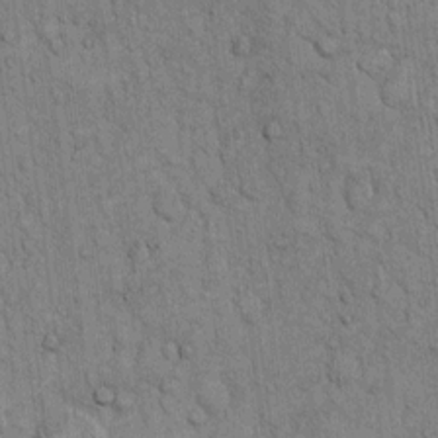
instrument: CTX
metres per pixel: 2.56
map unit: Hto
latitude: 12.4790
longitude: -57.9906
